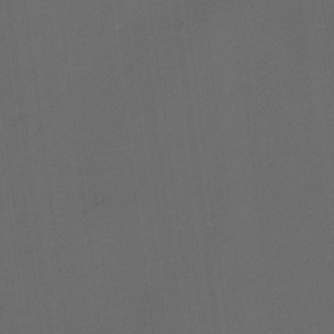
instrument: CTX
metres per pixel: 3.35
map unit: Hto
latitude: 6.3467
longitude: -35.2914
